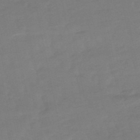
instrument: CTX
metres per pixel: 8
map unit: eHb
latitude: -49.6722
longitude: 77.3888
